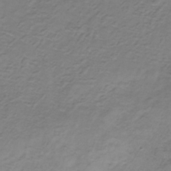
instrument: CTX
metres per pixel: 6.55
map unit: HNb
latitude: -32.9164
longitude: 58.1038
